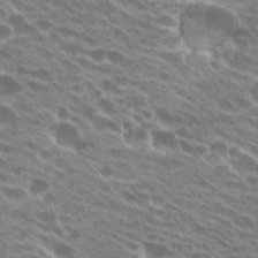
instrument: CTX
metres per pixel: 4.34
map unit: Hto
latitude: 25.0458
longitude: -41.7071
